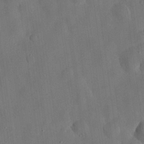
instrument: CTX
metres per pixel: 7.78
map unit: Nhu
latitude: 25.8583
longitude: -73.0270
